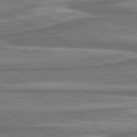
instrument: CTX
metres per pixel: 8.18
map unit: lApd
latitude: 80.5924
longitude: -178.5546
